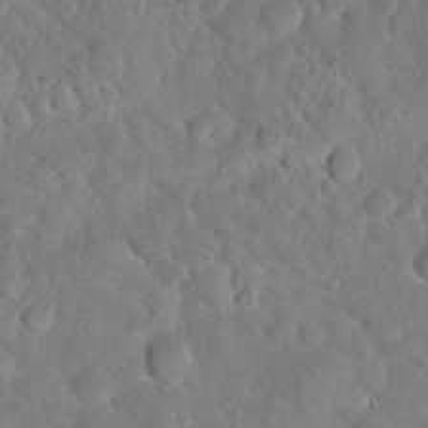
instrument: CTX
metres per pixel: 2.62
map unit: Nhu
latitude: 31.2348
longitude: -51.3292
